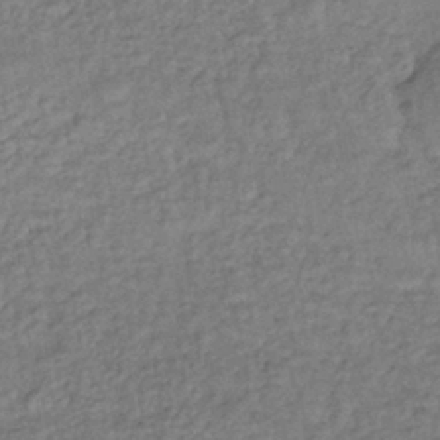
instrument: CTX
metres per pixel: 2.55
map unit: lHb
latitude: -35.9178
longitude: 66.2739
